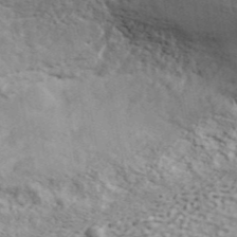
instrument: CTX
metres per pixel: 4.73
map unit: ANa
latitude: 42.2901
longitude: 49.4833
